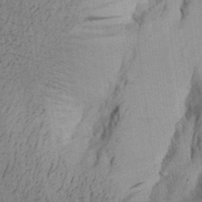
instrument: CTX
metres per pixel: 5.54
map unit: Aa
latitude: 27.7639
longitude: -134.4034
